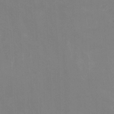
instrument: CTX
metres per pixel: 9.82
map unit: Nhu
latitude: -15.5777
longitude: -56.5167
